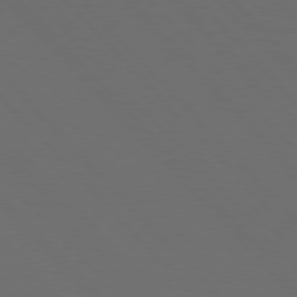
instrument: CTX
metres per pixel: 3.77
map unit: Hpe
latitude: 76.8569
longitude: -163.6694
